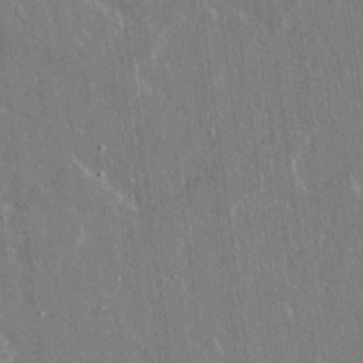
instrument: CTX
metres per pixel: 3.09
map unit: lAvf
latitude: 14.9514
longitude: -128.8191
